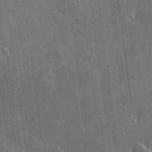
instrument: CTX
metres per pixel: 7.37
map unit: Hve
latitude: 27.9339
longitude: 145.5588
